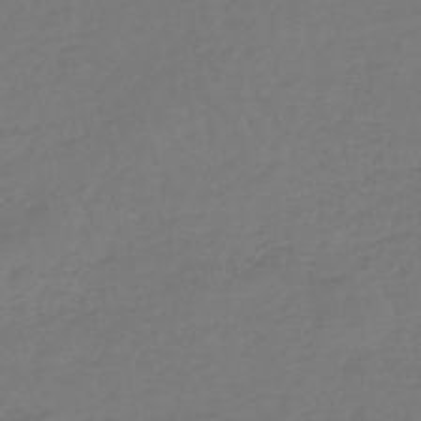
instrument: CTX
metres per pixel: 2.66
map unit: lHb
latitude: -45.4265
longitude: 68.4062
